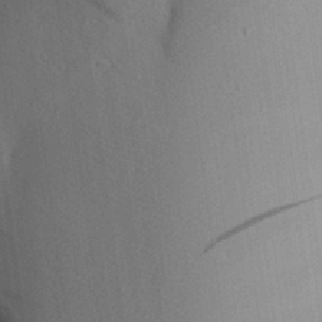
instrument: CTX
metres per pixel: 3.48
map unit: Aa
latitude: 27.0459
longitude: -138.0255
